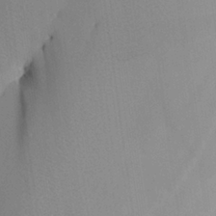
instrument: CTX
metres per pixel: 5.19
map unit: Aa
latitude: 26.3845
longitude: -131.0648
